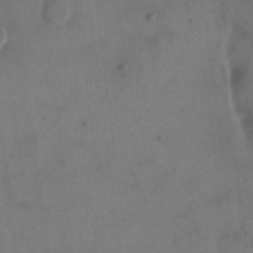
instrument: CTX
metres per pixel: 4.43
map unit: eHh
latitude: 15.5183
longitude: -67.9339
